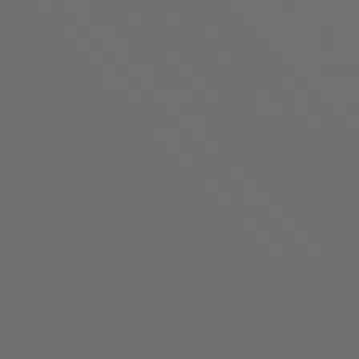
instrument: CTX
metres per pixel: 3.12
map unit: Hpe
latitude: 76.8380
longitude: -168.7246
